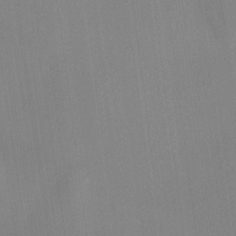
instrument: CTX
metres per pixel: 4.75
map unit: HNhu
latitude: 13.3860
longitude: 12.4062
